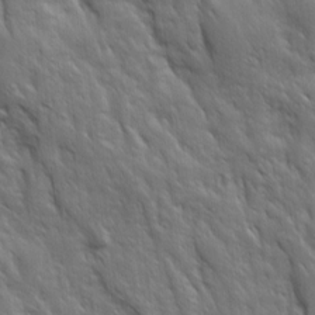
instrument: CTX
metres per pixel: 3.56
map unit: Ave
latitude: 15.8584
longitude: -132.2334
